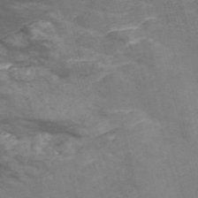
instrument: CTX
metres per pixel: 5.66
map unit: Nve
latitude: -57.3321
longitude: 54.5574
